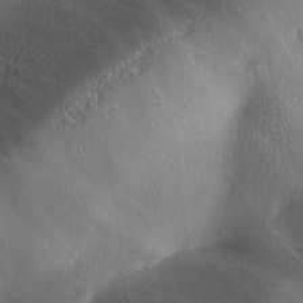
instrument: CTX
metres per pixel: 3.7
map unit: Ave
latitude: -6.1983
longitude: -120.4223
